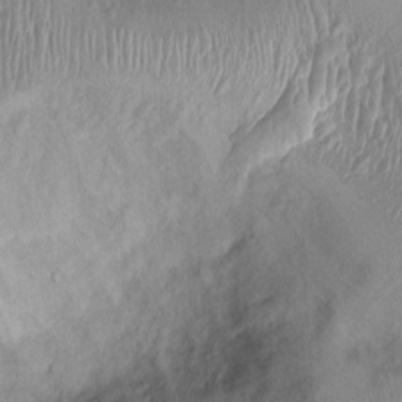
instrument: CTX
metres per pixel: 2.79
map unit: Ht
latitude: -2.4062
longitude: -15.2537
